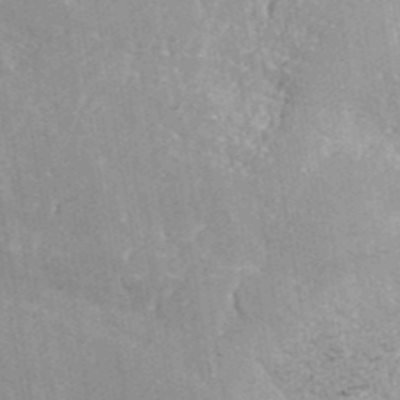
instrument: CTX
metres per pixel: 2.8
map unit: eAb
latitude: 42.6868
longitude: 106.5385
